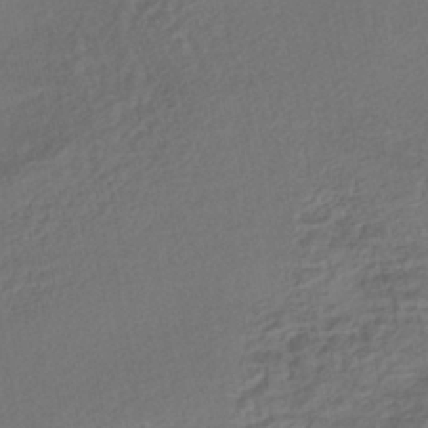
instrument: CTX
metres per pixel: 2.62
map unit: HNhu
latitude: -43.9556
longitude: 103.3699
